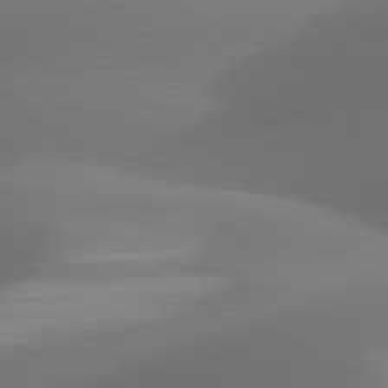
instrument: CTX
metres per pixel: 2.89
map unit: lApd
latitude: 81.2915
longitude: 131.1431
